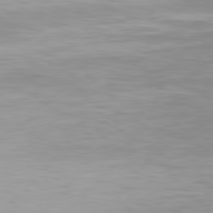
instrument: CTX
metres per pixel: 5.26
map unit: Hpe
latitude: 77.8394
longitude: -136.7624
